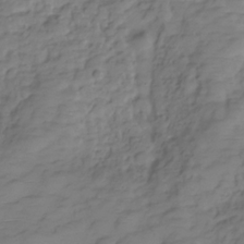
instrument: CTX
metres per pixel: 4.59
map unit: Hve
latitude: -29.5210
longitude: 90.8975
